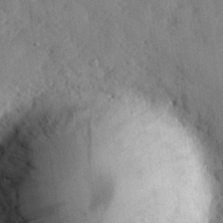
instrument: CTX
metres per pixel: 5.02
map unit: eHh
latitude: 29.0647
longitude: -74.0633
